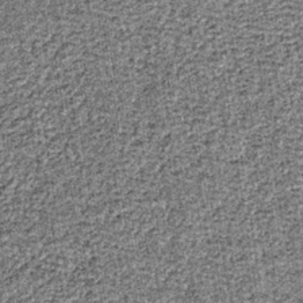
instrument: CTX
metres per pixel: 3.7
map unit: lHb
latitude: -37.2187
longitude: 64.5952
